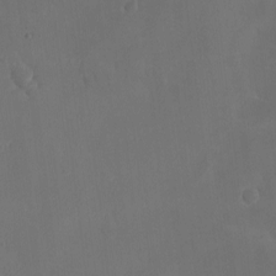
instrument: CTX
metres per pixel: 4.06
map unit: eHh
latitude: -7.7100
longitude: -69.3481
